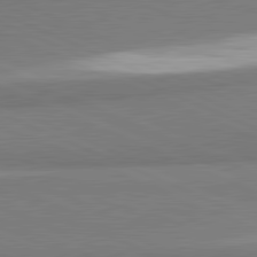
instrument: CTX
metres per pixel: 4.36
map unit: lApd
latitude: 81.9150
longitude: 161.5777
